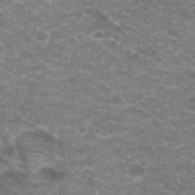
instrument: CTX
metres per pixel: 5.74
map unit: Hto
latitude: 20.3279
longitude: -36.8380
